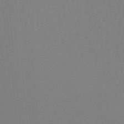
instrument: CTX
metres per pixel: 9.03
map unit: lHb
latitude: -48.4629
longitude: 64.2362
